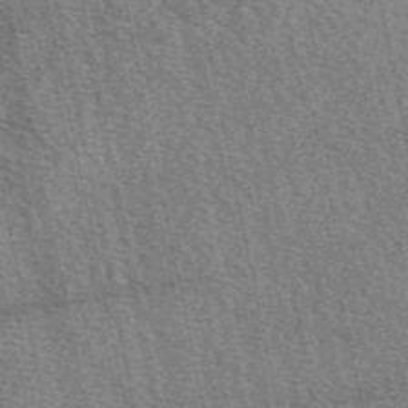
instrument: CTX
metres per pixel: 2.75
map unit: eAb
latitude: 50.4601
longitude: 114.5196
